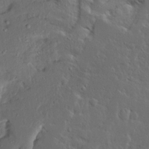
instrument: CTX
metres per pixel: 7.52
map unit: Ave
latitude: 14.4034
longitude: -137.7828
